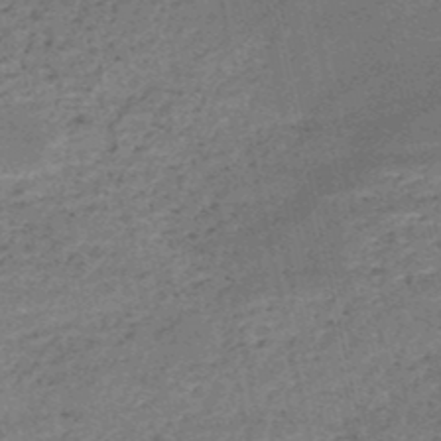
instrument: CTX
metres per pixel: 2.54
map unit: HNb
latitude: -51.8800
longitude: -41.0458
